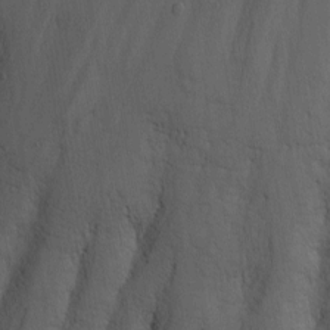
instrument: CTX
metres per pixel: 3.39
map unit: Nhu
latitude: -8.1228
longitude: -68.3278
